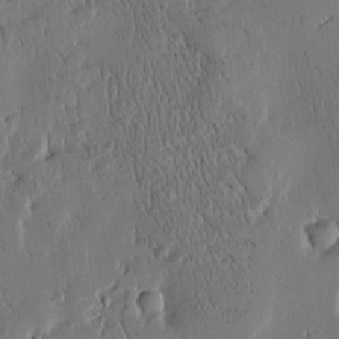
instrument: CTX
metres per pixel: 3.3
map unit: Htu
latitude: -4.4251
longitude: 174.8407
